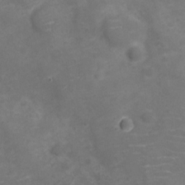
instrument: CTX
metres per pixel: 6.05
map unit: Nve
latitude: -20.4062
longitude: 104.1983
